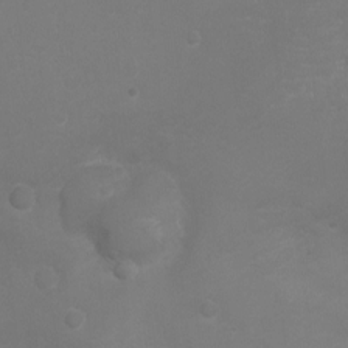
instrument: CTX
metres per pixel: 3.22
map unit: Ht
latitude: -7.7666
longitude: -20.7058
